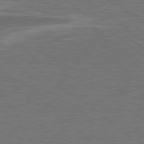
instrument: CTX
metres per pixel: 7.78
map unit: lApd
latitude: 79.2915
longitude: -91.6505
